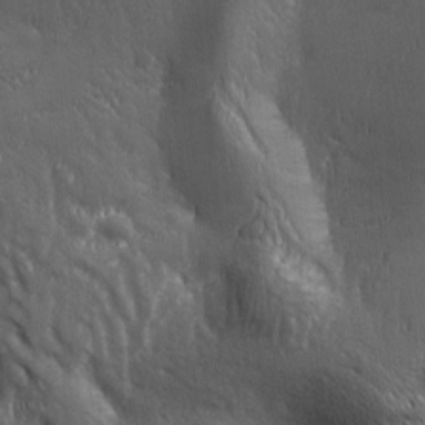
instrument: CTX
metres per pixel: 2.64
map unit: Ave
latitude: -6.8219
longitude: -121.5182
